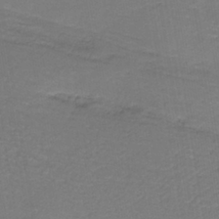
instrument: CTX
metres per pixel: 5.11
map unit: lHb
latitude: -38.2551
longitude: 58.0660
